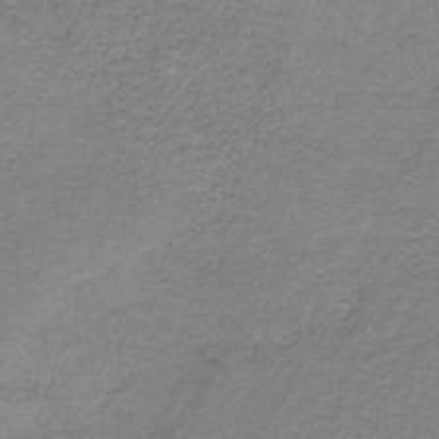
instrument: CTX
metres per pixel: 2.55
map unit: HNb
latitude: -35.7855
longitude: 53.3320
